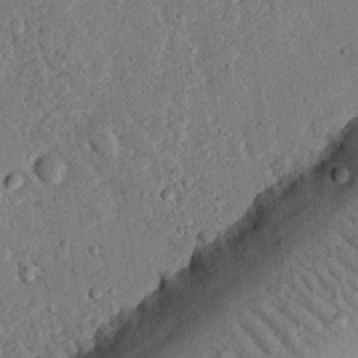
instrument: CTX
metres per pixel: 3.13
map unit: eHh
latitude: 25.1403
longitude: -80.7624
